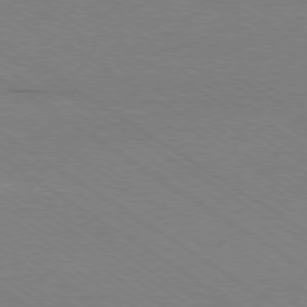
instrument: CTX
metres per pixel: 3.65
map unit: Ap
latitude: -78.5762
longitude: -84.2523
